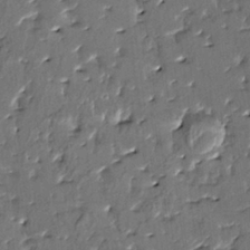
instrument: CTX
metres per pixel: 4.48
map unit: HNhu
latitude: 4.0444
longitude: 8.6329
